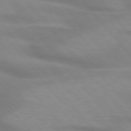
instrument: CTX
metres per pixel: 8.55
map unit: lApd
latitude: 74.4223
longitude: -60.3089
